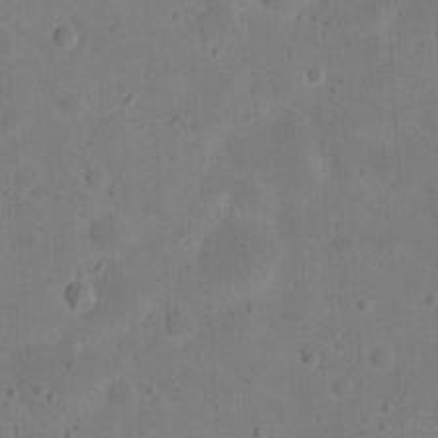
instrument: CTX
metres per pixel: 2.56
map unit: eHh
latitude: 20.7058
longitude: -63.1215
